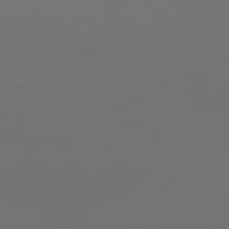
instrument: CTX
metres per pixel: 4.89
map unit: Hpe
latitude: 76.7435
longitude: -138.1956
